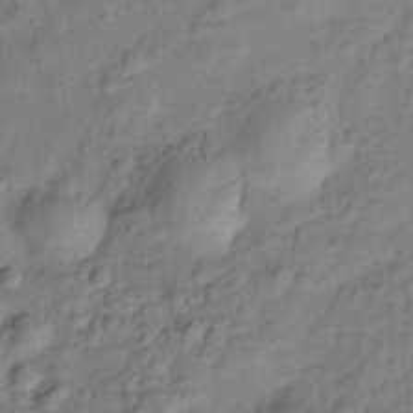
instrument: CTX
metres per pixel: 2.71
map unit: Hve
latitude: -29.3321
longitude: 93.6722
